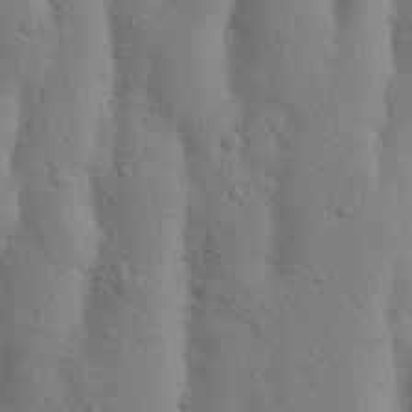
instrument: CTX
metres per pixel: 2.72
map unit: Nhu
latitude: 17.7828
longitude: -75.8583
